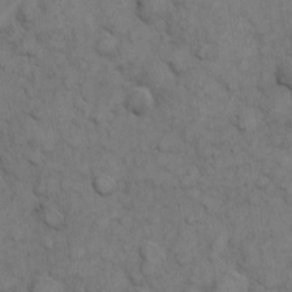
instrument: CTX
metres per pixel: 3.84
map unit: eHh
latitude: 6.3656
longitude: -64.7435
